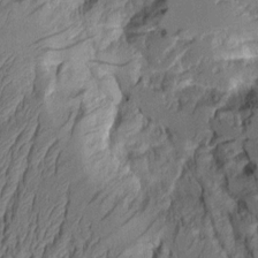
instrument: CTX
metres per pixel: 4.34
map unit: Aa
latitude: 8.0633
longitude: -128.0633
